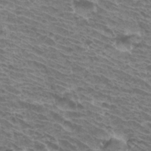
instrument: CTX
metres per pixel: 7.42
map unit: Hto
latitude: 32.3845
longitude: -41.7449
